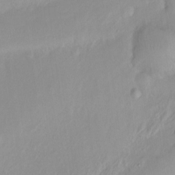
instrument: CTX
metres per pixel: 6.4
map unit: Htu
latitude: -14.9353
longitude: -45.4426
